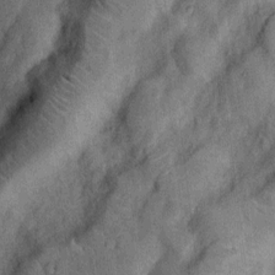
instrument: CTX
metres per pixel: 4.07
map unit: Nhu
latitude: 5.6127
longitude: -23.7827
